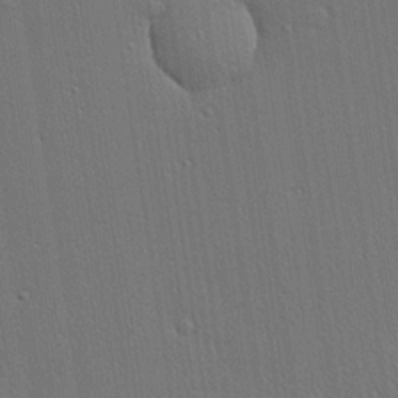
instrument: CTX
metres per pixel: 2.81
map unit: lHvf
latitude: 19.4426
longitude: 142.0283
